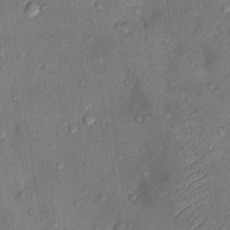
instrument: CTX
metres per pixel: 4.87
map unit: Nhu
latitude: 9.2537
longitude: -25.5371
